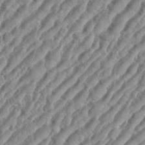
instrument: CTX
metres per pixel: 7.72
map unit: eHh
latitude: 36.3845
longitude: -134.7813
